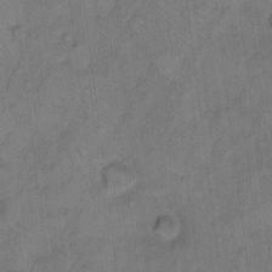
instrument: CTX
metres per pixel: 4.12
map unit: Hto
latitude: 8.2712
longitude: -59.7828
